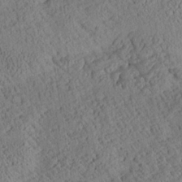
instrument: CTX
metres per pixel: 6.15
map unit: Aa
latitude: 24.9891
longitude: -133.6316
